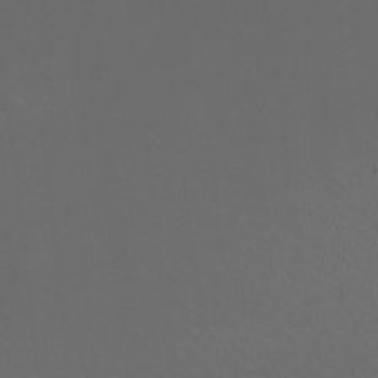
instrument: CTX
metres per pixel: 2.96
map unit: HNhu
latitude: 1.1214
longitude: -1.6694
